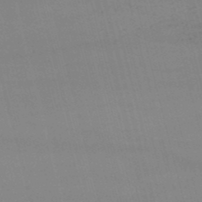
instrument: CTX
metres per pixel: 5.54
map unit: lHb
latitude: -47.8233
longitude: 61.3321
